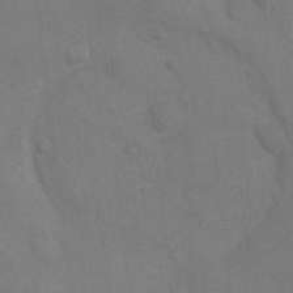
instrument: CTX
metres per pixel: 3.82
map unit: Nhu
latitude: 6.8191
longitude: -24.0633
